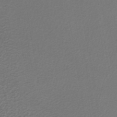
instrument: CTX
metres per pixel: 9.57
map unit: HNhu
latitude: -46.1605
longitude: 96.3118
